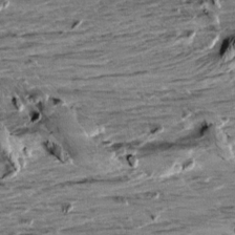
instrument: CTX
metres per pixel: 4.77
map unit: Aa
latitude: 9.5938
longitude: -139.7072
